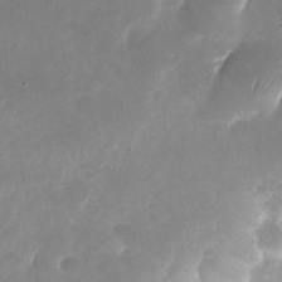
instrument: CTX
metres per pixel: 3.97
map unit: Nhu
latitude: -25.0297
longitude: -69.9906
